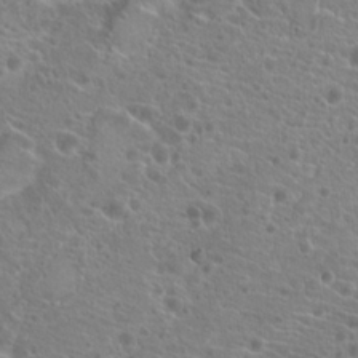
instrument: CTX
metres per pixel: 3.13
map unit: Hto
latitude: 20.9703
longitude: -40.8757
